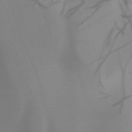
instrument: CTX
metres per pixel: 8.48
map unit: HNb
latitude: -45.2376
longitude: -43.9906
